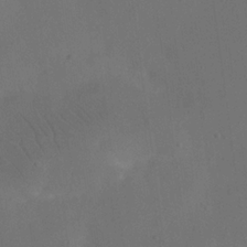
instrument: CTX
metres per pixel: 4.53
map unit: eHh
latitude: 19.1403
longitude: -65.9906
